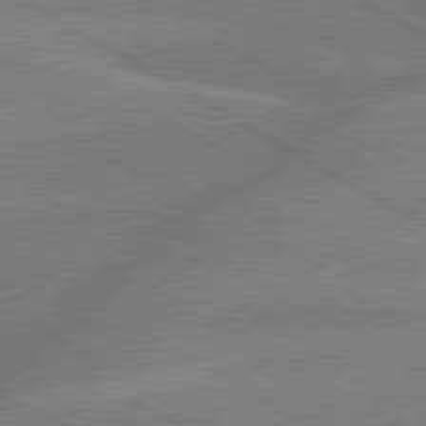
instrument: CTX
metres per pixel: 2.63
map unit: lApd
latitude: 79.7450
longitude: -134.1389
